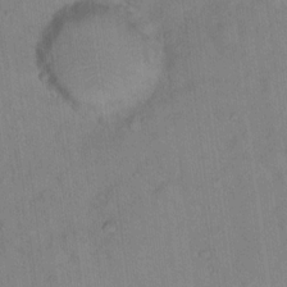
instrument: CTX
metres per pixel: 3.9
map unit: Hto
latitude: 15.0459
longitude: -39.8961
